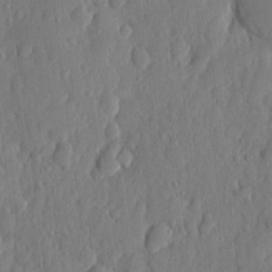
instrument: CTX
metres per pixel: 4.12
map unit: eHh
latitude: 6.9703
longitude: -73.7828
